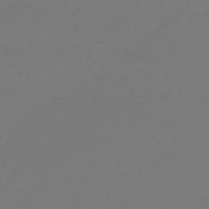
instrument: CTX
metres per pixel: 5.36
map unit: eHb
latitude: -46.5762
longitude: 84.7841
